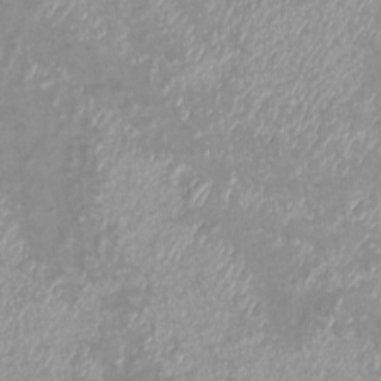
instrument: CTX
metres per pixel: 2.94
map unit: eHh
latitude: -7.4643
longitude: -77.2726
